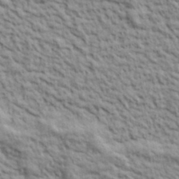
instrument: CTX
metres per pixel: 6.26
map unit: lHvf
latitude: 39.0836
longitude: -89.6316
